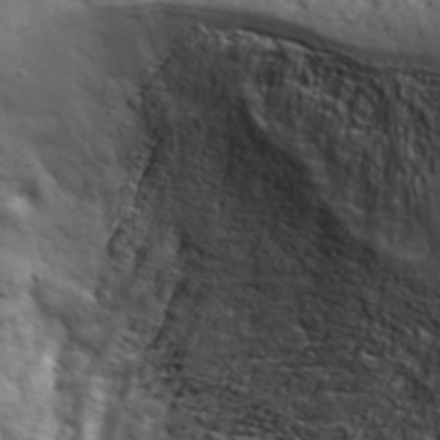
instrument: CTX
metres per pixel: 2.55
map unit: lHvf
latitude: 35.4048
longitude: -91.3482
